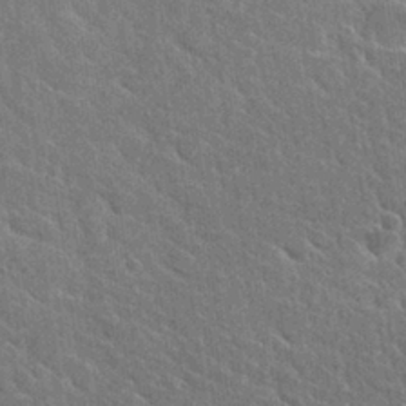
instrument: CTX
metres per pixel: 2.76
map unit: Hto
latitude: 27.6127
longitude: -38.4979
